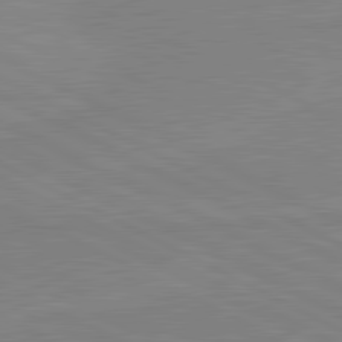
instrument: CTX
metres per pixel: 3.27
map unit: lApd
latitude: 81.4048
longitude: -176.3845
